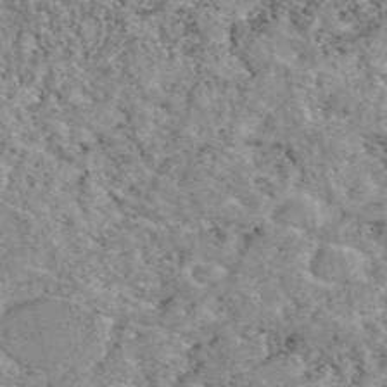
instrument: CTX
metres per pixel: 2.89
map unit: eAb
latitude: 49.2537
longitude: 109.3132
